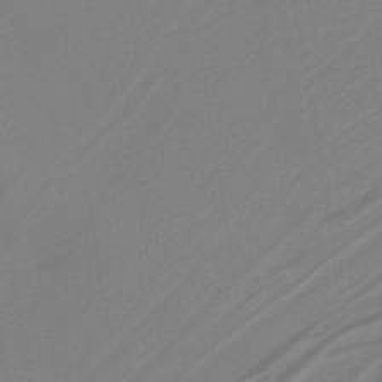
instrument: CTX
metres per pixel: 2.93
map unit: HNb
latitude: -37.8800
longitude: 55.9745
